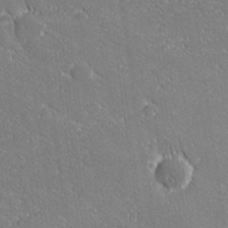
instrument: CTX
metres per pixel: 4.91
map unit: lHvf
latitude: 27.3860
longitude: 141.3321
